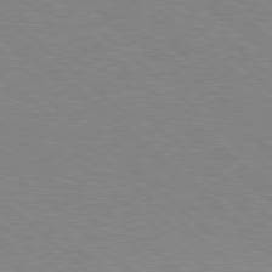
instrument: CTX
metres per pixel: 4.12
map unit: Hpe
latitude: 78.0822
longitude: -176.5357
